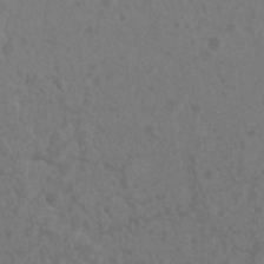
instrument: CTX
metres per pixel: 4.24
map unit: Nhu
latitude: 6.7813
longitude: -19.6694
